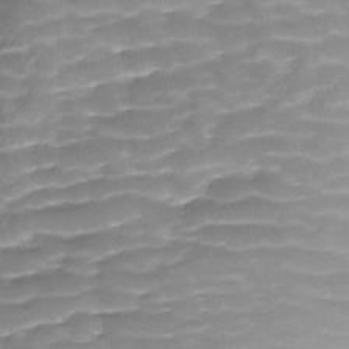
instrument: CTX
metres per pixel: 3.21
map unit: Ave
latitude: -8.8219
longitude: -122.8002
